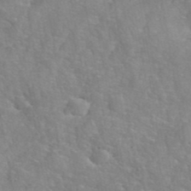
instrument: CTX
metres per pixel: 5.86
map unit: eHh
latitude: 40.5923
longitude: -57.5182
